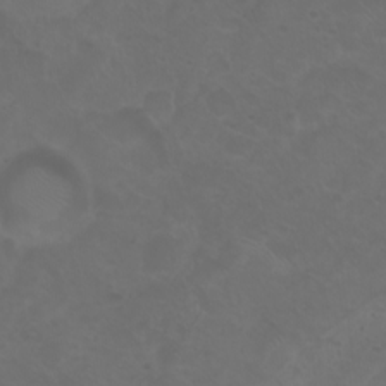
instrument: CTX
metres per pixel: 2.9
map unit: eHh
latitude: 0.8191
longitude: -54.8191
